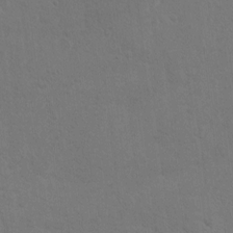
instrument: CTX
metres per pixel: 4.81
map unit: Hto
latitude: 10.2712
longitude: -35.7827
